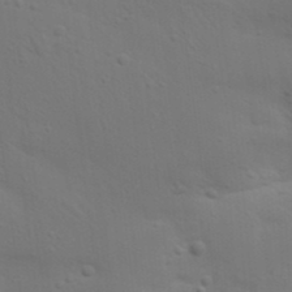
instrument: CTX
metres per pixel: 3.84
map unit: Nhu
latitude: 22.5546
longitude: -73.2348
